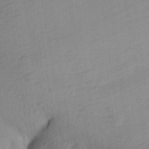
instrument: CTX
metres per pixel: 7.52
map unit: Aa
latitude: 28.0633
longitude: -144.0444
